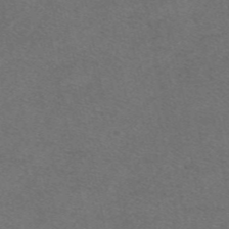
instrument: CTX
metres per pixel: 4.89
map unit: eAb
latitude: 48.2900
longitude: 108.8030
